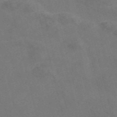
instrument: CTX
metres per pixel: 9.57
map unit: Nve
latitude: -58.2361
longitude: 51.6344
